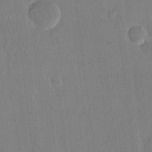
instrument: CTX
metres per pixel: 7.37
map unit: eHh
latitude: 13.8583
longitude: -69.3293
